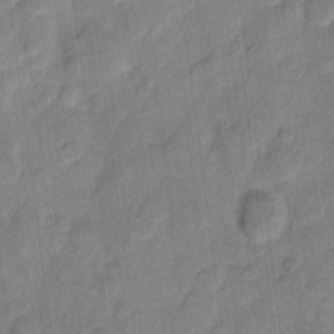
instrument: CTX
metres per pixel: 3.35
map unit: eHh
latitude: 11.1214
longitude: -65.5371
